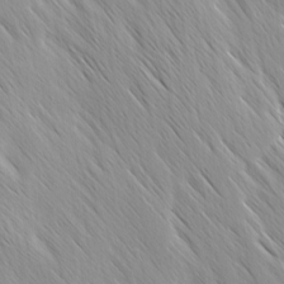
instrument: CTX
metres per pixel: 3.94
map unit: Ave
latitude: -1.1243
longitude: -112.7435
